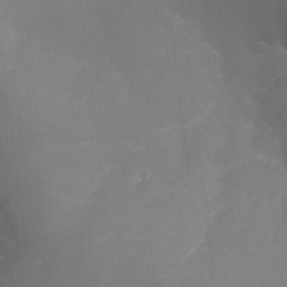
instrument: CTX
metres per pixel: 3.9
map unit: Aa
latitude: -13.4832
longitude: -67.9339
